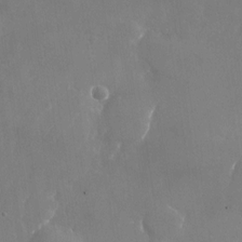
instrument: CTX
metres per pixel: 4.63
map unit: Nhu
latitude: -24.8597
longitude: -70.5168
